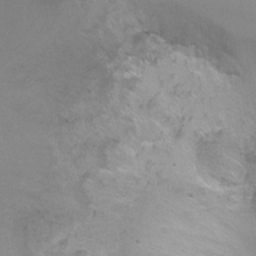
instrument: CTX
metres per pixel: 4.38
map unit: Ht
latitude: -6.5573
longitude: -33.3104
